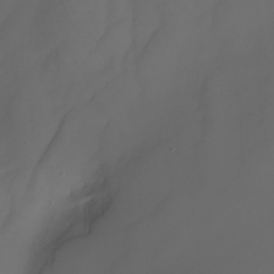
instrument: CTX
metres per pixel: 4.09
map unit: Nhu
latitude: -8.3117
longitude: -93.6316
